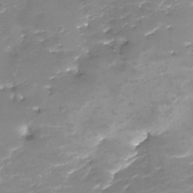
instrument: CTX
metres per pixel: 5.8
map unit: Nhu
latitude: -29.1998
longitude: -64.8758
